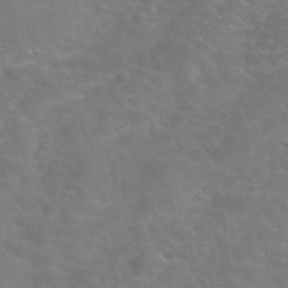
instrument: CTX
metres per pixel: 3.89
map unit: Hto
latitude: 35.1214
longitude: -49.9339
